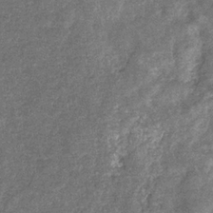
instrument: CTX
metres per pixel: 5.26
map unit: eHb
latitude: -32.0094
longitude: 71.3132
